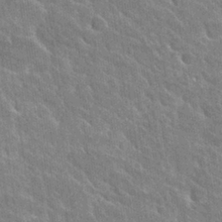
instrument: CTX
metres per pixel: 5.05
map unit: Hto
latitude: 27.6505
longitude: -38.5924
